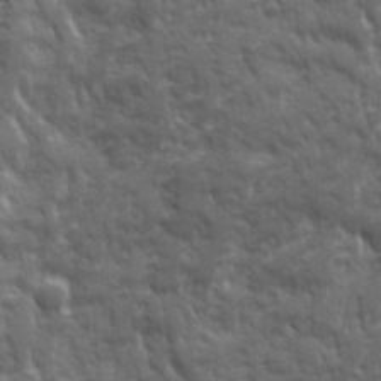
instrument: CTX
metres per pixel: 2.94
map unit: Ave
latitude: 19.5749
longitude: -133.5749
